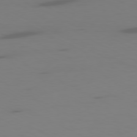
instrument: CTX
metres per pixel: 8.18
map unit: Ap
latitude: -80.5574
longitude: -62.4223
